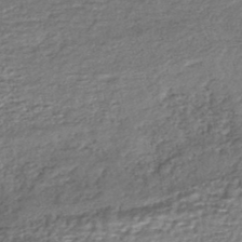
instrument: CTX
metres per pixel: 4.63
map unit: HNhu
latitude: -45.5588
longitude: 105.7666
